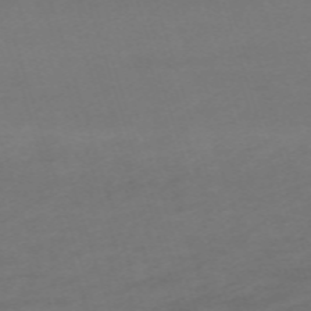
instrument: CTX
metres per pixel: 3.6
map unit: eHh
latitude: -62.9352
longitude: 52.9541
